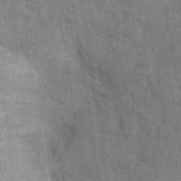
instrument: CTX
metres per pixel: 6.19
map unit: Hto
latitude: 14.9514
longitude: -34.4034
